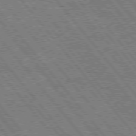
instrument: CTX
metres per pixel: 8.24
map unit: Hpe
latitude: 75.4993
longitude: -150.1577
